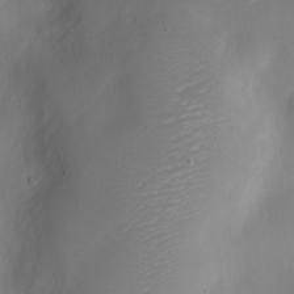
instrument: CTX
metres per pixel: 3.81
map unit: Nve
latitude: -22.8786
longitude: 106.4062
